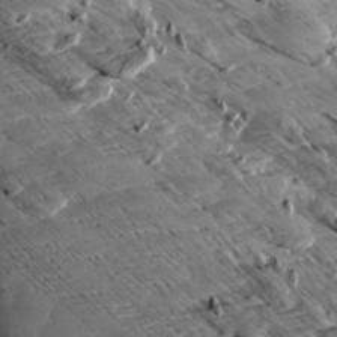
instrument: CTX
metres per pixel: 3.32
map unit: Aa
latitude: 9.8772
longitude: -141.5560
